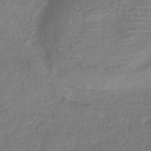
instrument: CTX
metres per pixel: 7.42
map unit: HNb
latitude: -34.9164
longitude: 54.4251
